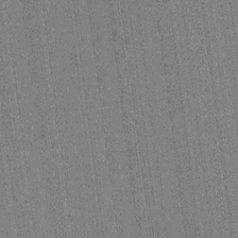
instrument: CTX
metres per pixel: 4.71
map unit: HNhu
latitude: 14.6302
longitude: 13.1242
